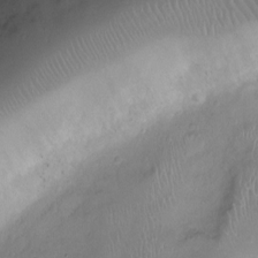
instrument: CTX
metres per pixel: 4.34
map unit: Ht
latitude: -7.6155
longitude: -19.7638
